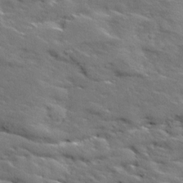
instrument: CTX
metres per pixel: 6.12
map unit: Ave
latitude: 18.6868
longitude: -136.2145
